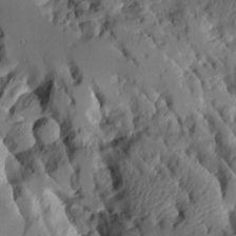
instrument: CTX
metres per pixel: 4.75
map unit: Aa
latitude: 10.1389
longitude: -126.3467
